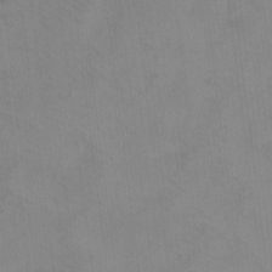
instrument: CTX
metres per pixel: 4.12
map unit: eHh
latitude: -8.5196
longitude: -67.7071
